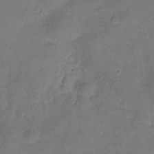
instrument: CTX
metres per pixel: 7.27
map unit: Hve
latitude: -31.1053
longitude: 95.6721
